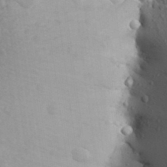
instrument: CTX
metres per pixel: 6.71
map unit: Aa
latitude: 26.8947
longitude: -149.1214
